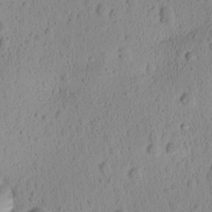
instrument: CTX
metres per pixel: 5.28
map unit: Ave
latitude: -9.5210
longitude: -121.6883
